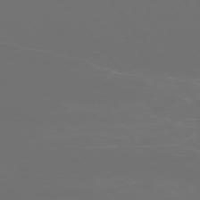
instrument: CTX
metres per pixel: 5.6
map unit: Ap
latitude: -75.2187
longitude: -77.0647
